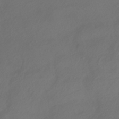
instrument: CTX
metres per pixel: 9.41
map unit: HNhu
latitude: -41.8422
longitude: 106.8030
